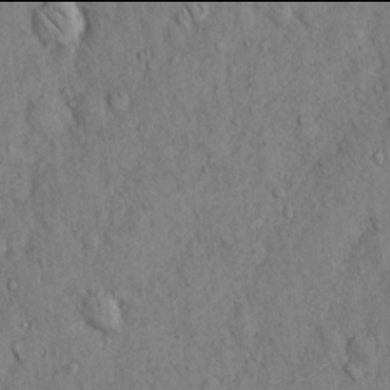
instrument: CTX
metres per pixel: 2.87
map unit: Hto
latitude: 13.9906
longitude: -58.3845
